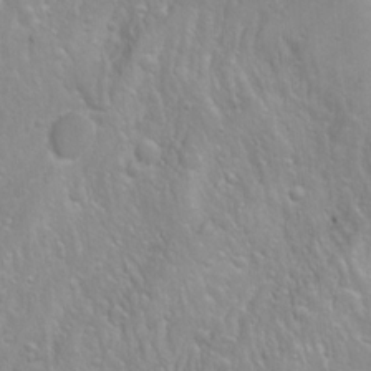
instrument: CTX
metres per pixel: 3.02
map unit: Htu
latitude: -4.2172
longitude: -87.9339
